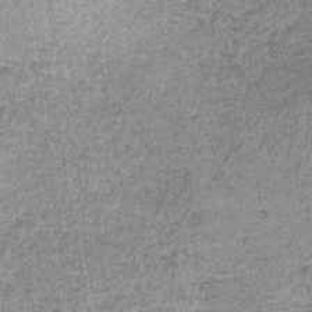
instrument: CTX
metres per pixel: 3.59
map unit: lHb
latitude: -36.0094
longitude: 64.8975
